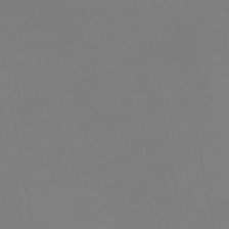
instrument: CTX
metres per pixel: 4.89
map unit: eHb
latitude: -38.2362
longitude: 75.0109
